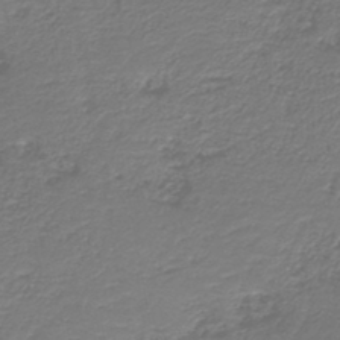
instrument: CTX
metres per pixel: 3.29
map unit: HNb
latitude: -43.1242
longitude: 50.3873
